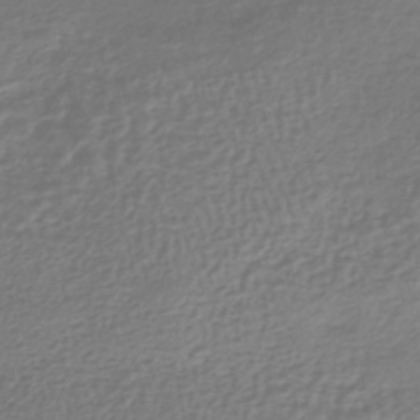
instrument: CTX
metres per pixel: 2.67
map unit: HNhu
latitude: -43.5777
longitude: 103.8611
